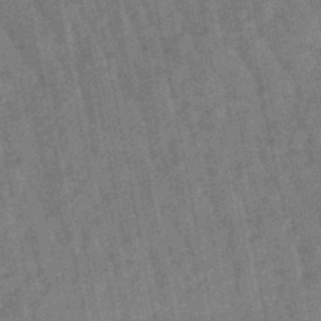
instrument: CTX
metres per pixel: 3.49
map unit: lHb
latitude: -47.8800
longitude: 77.9745
